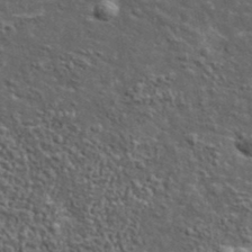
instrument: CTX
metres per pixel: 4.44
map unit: lHvf
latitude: 37.9528
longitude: -90.6302
